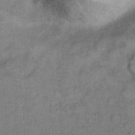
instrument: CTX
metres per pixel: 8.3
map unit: Hto
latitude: 8.8758
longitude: -61.7449
